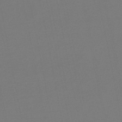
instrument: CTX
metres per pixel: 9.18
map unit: lHb
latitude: -46.2928
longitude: 67.3699
